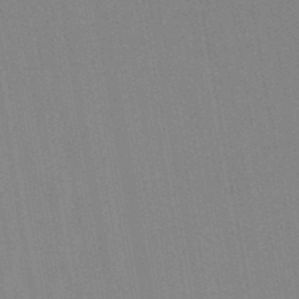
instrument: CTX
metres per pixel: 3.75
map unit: lHb
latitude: -48.1039
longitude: 73.3887
